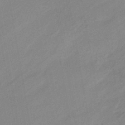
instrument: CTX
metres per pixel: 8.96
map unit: HNhu
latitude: -42.0849
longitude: 91.4644
